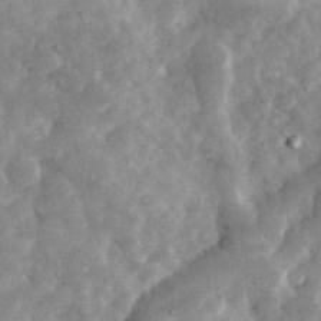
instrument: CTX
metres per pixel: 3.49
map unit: eHh
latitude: 34.6679
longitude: -68.9325
